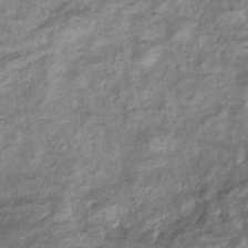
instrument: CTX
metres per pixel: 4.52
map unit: eHb
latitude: -37.7099
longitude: 77.5210
